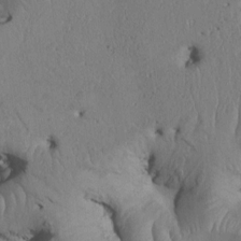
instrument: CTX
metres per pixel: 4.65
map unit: Htu
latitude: 3.2726
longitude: 147.6911
